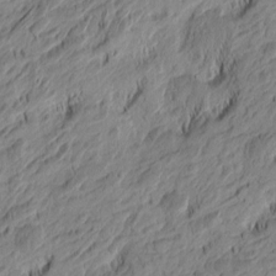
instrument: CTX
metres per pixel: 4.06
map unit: Htu
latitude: -5.0108
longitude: -179.4238
